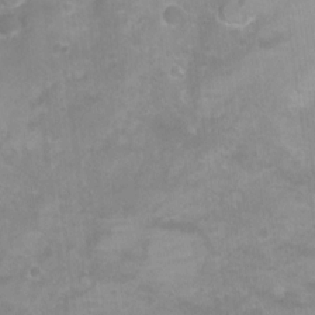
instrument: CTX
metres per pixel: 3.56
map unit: Nhu
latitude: 5.9150
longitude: -17.9339
